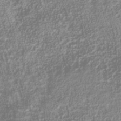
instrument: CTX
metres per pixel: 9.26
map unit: Nhu
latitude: -40.3684
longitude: -84.4979
